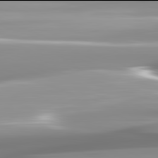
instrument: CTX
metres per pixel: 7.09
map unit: lApd
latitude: 81.9906
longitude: -139.2726
